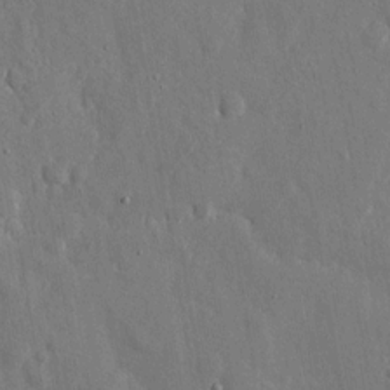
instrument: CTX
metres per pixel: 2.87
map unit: eHh
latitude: 11.6883
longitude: -69.8772
